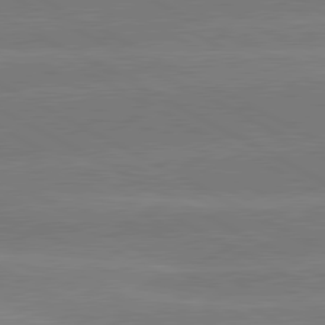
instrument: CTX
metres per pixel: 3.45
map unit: lApd
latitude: 80.9325
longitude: -150.1200
